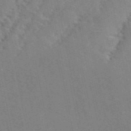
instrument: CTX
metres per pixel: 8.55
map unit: ANa
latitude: 48.1011
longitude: -75.8205
